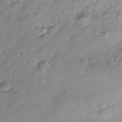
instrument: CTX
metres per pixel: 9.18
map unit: Nhe
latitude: -39.4266
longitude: -117.0647
